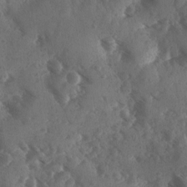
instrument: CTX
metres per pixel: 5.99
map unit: Ave
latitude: -10.0094
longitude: -118.5357
